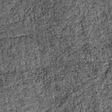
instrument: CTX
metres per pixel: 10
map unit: lHb
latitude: -38.7274
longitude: 67.4077
